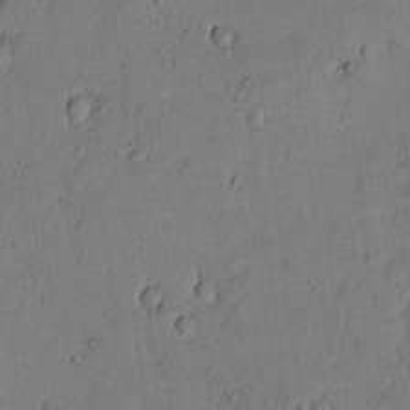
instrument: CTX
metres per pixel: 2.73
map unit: lAvf
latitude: 7.9717
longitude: 169.7099
